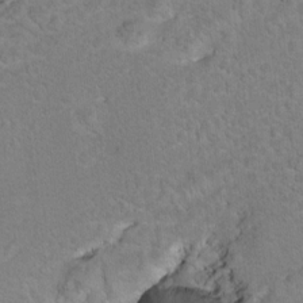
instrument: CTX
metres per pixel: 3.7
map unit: Hto
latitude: 8.4034
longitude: -30.0822
